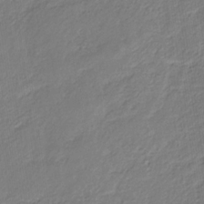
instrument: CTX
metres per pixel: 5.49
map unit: eHb
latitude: -29.7289
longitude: 67.0486
